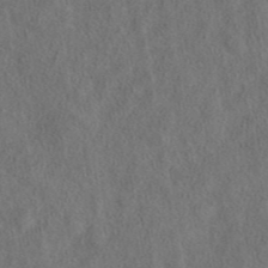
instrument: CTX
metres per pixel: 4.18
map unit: eAb
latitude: 43.9906
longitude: 109.1242
